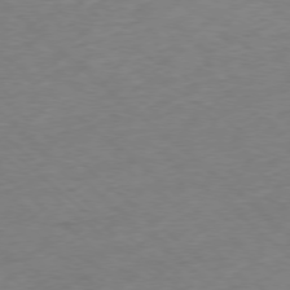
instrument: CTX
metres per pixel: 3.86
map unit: Ap
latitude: -77.8800
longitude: -78.4601
